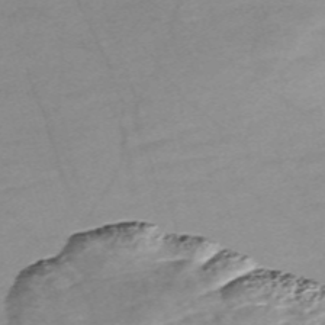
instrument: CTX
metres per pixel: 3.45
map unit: Nve
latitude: -57.6344
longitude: 61.2187
